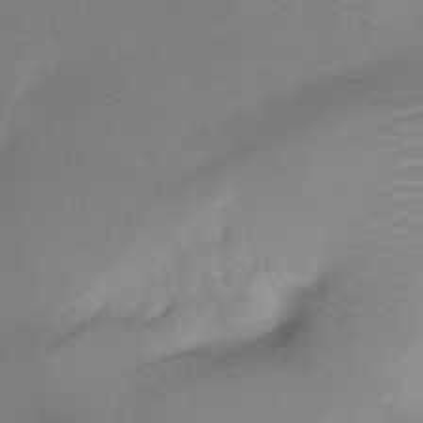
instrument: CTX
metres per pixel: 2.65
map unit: Ht
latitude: -9.7855
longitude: -39.3859
